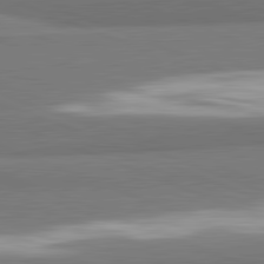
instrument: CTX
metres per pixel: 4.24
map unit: lApd
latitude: 82.1766
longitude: 160.2928
